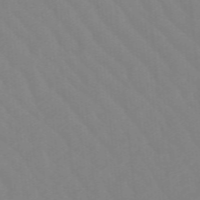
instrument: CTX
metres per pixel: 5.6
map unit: lHb
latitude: -48.4062
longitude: 83.5777
